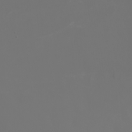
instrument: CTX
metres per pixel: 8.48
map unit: Nhu
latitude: -7.8989
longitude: -85.4238
